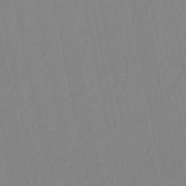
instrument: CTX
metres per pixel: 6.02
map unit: lHb
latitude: -49.0298
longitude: 72.3306
